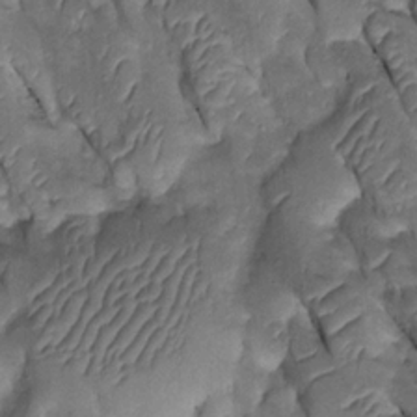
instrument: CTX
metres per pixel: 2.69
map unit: Htu
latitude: 0.1766
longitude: 147.8611
